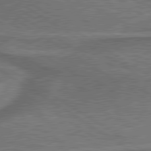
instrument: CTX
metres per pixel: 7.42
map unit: lApd
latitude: 79.9906
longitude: 172.8408
